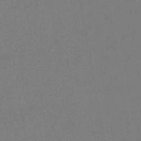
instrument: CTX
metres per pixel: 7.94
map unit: lHb
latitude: -48.5763
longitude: 82.4629
